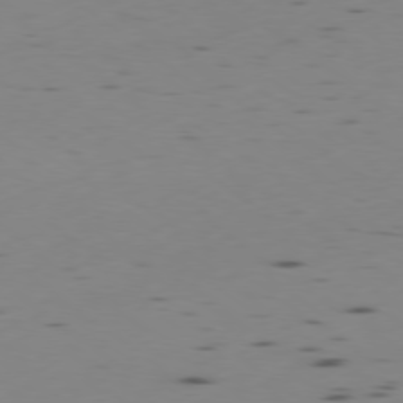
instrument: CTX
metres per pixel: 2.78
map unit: Ap
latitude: -78.8597
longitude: -62.7436
